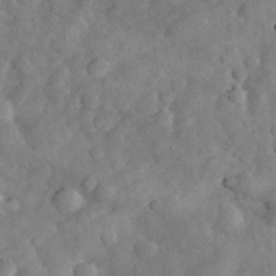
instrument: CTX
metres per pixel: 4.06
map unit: eHh
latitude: 33.9339
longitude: -68.9136
